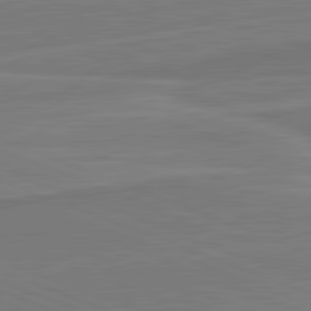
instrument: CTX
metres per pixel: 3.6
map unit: lApd
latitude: 82.0822
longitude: 140.4251
